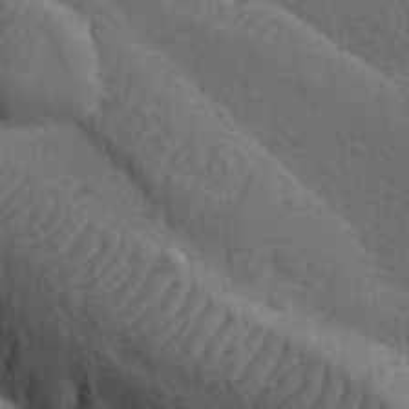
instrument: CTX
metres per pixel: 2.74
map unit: Ave
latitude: -10.0850
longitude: -120.9136
